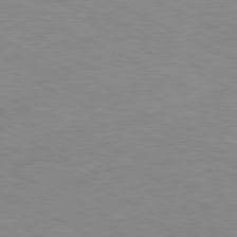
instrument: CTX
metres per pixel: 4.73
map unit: Ap
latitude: -81.8800
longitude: -72.9325
